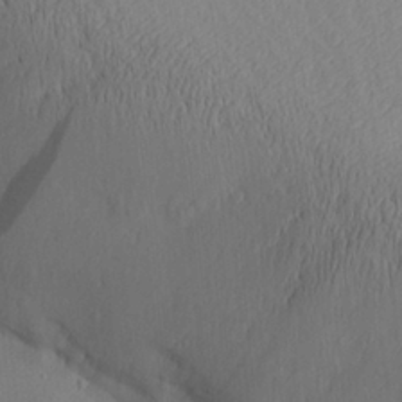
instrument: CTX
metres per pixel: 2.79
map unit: Aa
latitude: 25.2159
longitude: -143.4993
